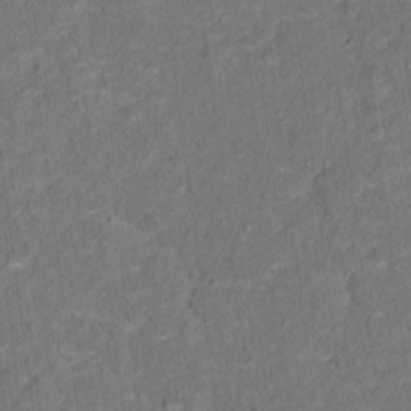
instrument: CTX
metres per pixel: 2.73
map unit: Hto
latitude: 15.8584
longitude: -36.5735
